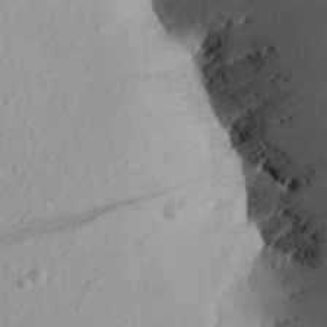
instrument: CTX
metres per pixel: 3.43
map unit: Aa
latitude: 16.1767
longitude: -144.0822
